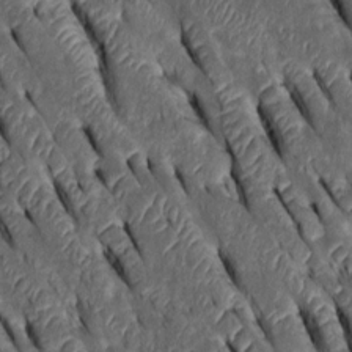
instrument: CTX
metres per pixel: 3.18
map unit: Htu
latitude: 0.0255
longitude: 148.1984
